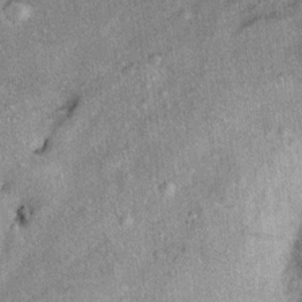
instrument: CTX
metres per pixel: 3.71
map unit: Ht
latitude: 11.7639
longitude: -39.1403
